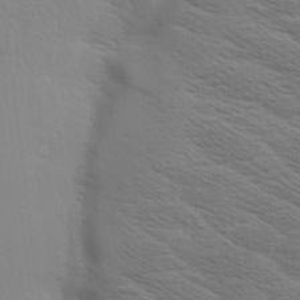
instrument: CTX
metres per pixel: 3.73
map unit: Aa
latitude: 9.0459
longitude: -135.6694
